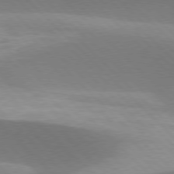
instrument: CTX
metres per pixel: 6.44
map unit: lApd
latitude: 77.1592
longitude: -51.3481
